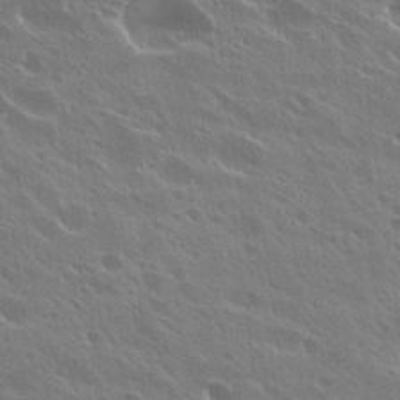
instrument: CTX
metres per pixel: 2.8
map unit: Hto
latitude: 27.5182
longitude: -41.0647
